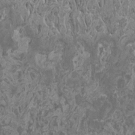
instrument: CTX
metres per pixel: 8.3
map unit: HNhu
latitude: 0.2711
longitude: 5.5777
